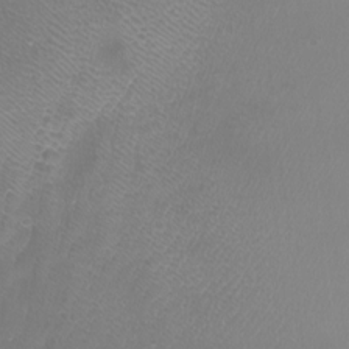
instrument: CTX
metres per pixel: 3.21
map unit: Nhu
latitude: -12.3684
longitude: -68.4790
